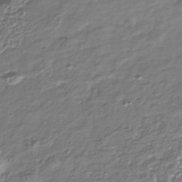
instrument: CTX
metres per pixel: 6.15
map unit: Nhu
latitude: -40.4440
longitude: -82.5356
